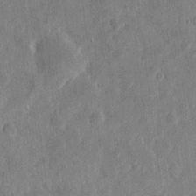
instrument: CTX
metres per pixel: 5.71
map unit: eHh
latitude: 5.1781
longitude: -71.9339
